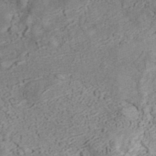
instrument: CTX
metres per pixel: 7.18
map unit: ANa
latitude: 41.4049
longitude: 15.7667
